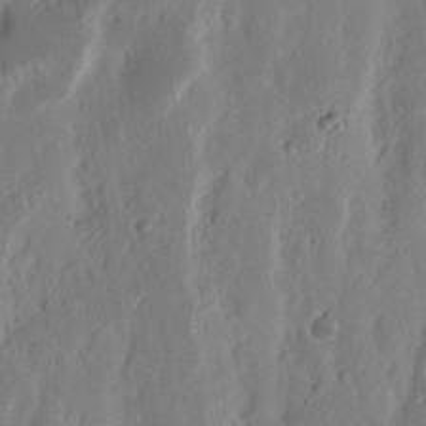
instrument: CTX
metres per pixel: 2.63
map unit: Nhu
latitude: 15.8395
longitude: -73.8017
